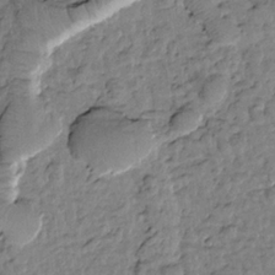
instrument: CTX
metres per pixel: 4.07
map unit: Htu
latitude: -2.2928
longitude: 173.1242
